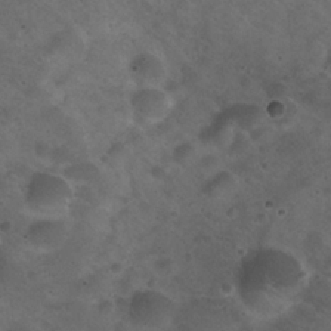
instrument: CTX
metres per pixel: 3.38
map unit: Hto
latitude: 22.2711
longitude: -55.0836
